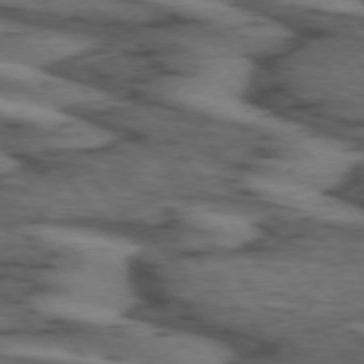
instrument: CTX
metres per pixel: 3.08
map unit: lApd
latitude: 73.7261
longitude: -71.9717
